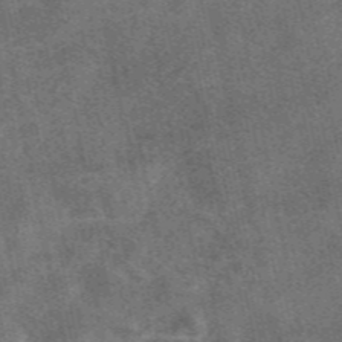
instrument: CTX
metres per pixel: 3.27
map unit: eAb
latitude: 47.8017
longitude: 121.1431
